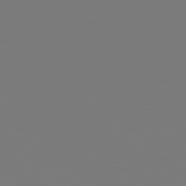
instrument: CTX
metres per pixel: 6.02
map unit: Hpe
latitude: 78.8947
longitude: -166.5168
